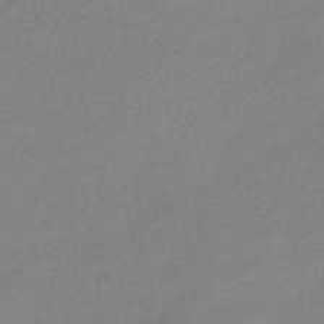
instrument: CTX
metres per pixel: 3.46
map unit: HNhu
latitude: -42.1227
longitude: 96.1606
